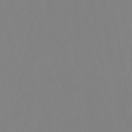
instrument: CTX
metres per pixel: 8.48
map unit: eHb
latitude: -49.8801
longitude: 74.7275
